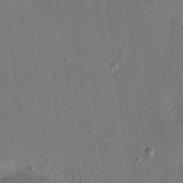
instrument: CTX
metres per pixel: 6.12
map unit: eHh
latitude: 14.9514
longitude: -69.6316
